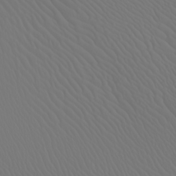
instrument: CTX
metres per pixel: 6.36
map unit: Nhu
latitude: -6.2739
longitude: -95.9528
